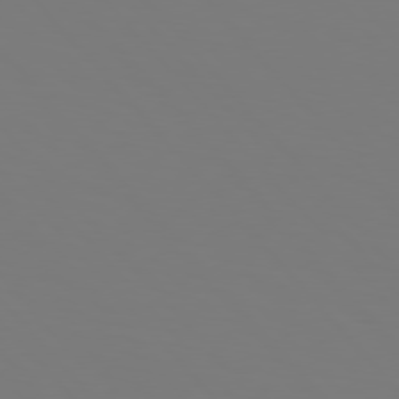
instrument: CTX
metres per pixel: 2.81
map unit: Hpe
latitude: 76.8002
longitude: -160.8002
